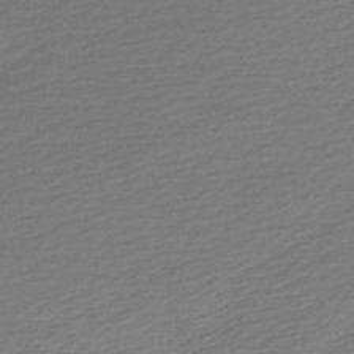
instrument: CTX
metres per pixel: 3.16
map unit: HNb
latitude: -47.9745
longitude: 60.3306
